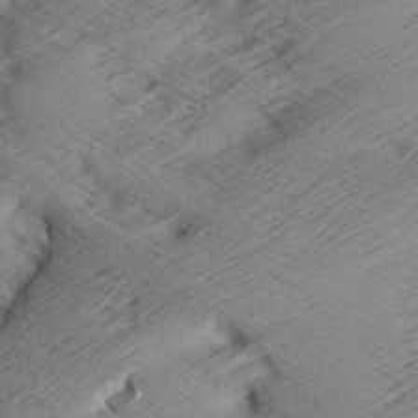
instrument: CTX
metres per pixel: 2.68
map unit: Aa
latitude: 7.2348
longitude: -140.2900
